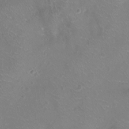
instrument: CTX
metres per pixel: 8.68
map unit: Ht
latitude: -7.3131
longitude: -19.4804
